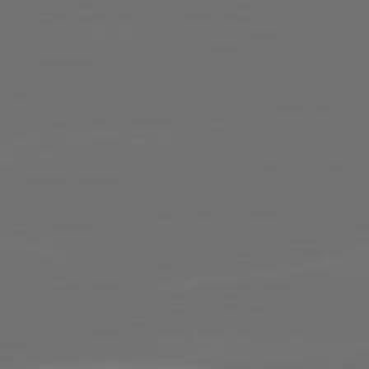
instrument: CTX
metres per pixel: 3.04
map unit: lApd
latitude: 82.2900
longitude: -155.1592
